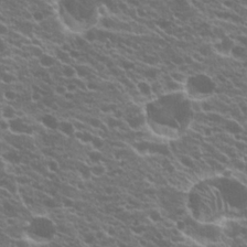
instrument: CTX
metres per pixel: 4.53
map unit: Hto
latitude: 20.7435
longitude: -35.1970
